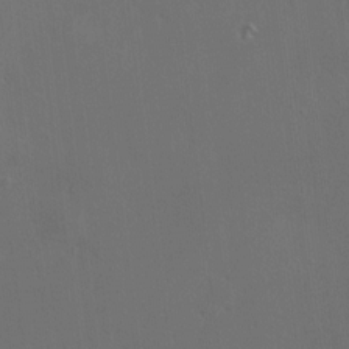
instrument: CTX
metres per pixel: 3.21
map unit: HNhu
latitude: 6.8569
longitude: 6.4818
